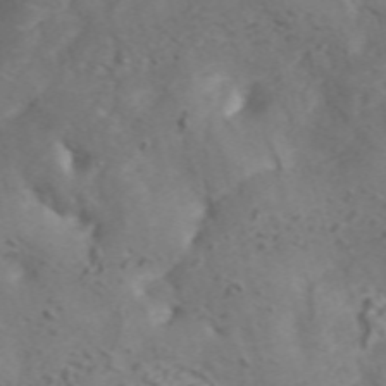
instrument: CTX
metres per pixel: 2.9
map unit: ANa
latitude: 41.5560
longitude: 33.4455
